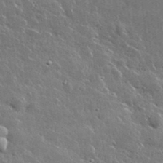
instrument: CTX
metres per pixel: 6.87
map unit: lHvf
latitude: 33.5182
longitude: -90.6113
